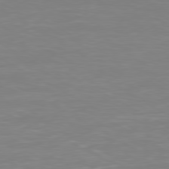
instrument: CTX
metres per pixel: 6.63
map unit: Ap
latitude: -80.3684
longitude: -59.5371
